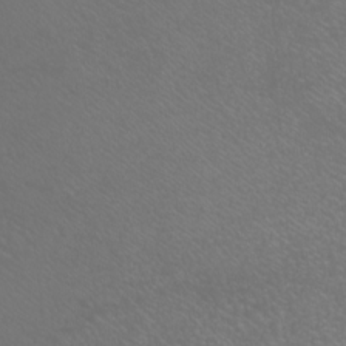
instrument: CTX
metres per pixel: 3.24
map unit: Htu
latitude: -6.3306
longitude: -71.3293
